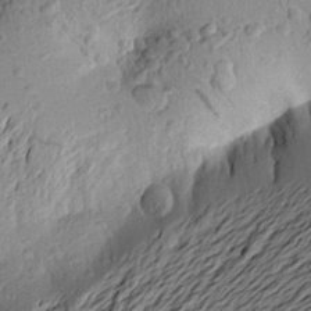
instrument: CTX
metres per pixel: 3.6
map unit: Aa
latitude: 22.5546
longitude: -149.5938
